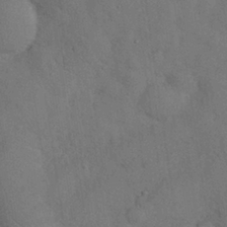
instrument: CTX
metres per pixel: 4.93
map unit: Nhu
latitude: 27.5938
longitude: -70.6112
